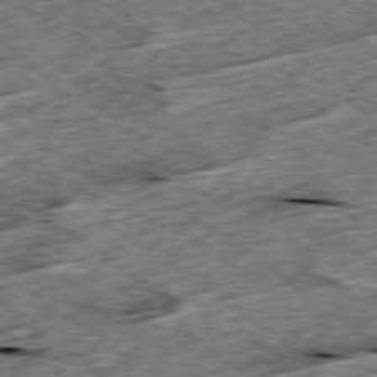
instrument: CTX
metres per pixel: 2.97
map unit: Ap
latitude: -79.5210
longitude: -85.8206
